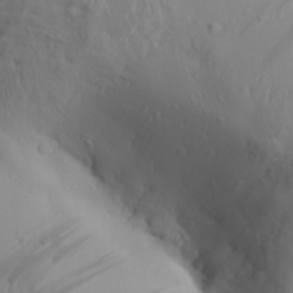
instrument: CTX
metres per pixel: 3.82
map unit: Aa
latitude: 30.2712
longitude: -132.4790
